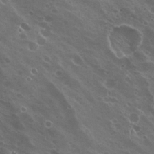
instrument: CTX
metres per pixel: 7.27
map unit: Nhu
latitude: 21.1214
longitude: -31.6505
